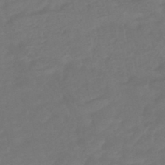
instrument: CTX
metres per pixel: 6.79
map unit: HNhu
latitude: -46.6140
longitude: 92.1417
